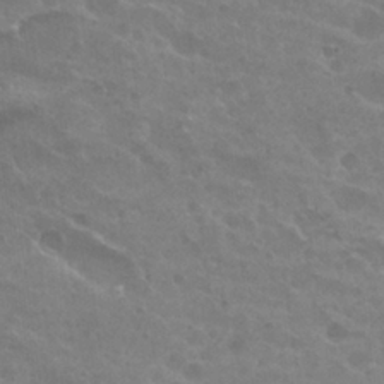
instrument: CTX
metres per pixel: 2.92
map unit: Hto
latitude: 26.2901
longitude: -36.5168
